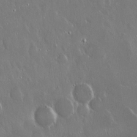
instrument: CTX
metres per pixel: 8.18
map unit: Hto
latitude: 18.8002
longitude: -57.0458
